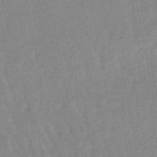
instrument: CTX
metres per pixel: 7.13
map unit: lHb
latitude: -48.1795
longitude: 77.8044
